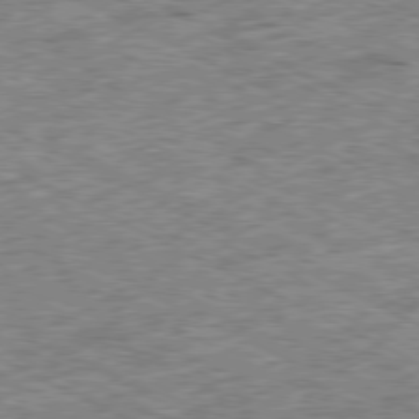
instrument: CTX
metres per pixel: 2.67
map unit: Ap
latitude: -79.5588
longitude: -67.6505
